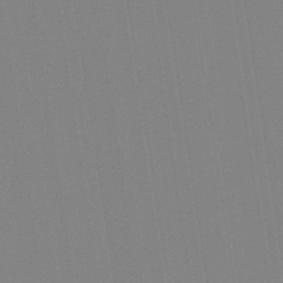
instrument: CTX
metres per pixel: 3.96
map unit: Aa
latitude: 33.1214
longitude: -142.7813
